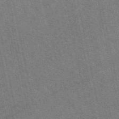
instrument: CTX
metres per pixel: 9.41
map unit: eAb
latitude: 51.2914
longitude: 112.1228
